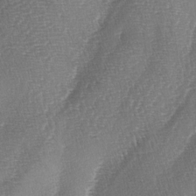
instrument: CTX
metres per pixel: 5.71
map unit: lAa
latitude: -4.0472
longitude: -129.0647
